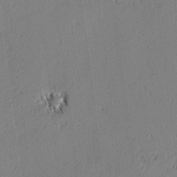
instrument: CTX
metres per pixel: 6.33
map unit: lAvf
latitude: 1.6882
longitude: -106.9325
